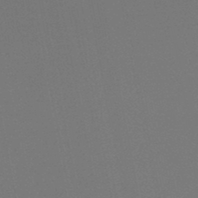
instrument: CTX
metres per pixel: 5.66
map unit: lHb
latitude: -47.5777
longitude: 68.9919
